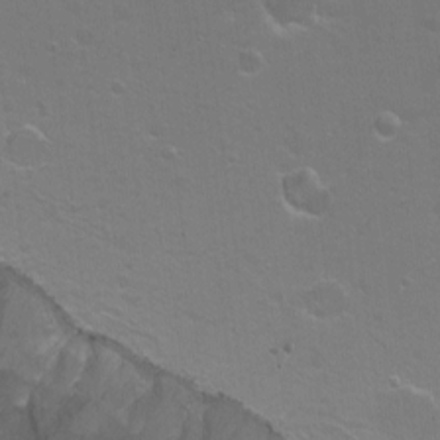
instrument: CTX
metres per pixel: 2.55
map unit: Nhu
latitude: -7.4076
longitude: -44.0633
